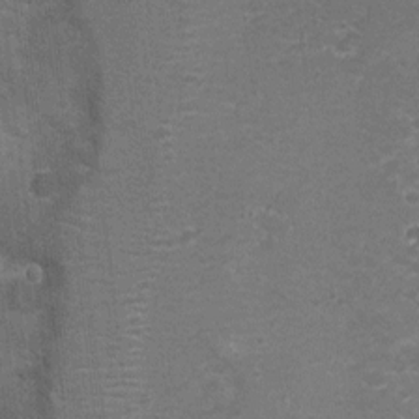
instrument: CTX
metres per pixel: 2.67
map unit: Nhu
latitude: 2.7057
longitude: -17.5749
